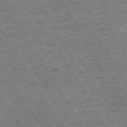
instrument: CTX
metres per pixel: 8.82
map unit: Hpe
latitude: 73.8584
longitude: -139.4804
